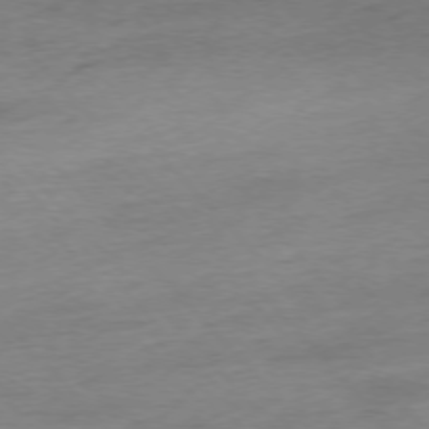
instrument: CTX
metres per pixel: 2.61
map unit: Hpe
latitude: -76.3495
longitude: -14.3279
